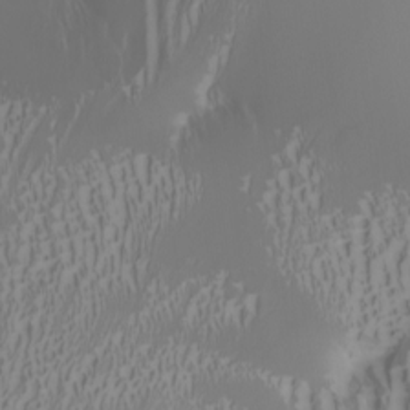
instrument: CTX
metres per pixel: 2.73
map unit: Nhu
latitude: -7.5210
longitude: -91.0836
